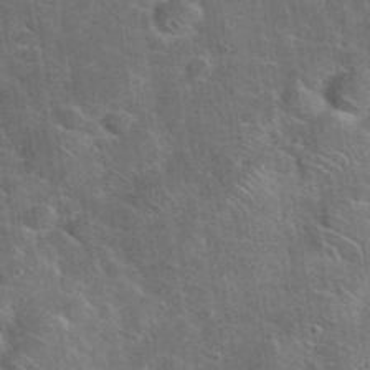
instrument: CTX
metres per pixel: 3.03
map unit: eHh
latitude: 38.2333
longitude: -64.6113
